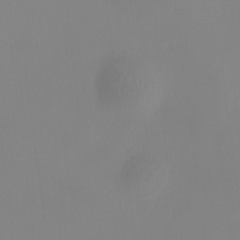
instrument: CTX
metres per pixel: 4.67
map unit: HNhu
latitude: 9.5371
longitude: 10.5385
